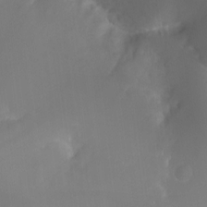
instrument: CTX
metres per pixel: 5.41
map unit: HNhu
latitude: 10.2712
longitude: 11.8989
